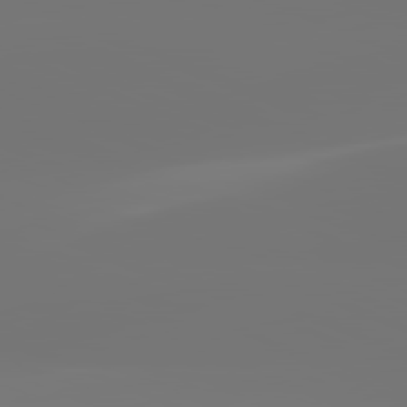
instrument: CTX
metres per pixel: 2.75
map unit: lApd
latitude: 81.7450
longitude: -153.6694
